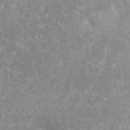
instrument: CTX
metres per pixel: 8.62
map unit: eHh
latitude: 35.9150
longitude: -61.9717
